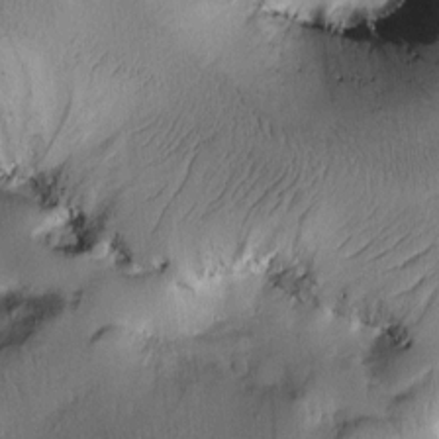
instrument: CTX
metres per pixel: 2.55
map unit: Htu
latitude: -0.4251
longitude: 171.8611
